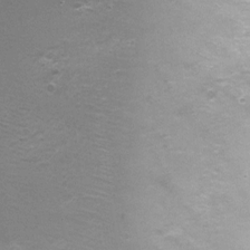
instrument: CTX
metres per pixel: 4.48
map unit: Nhu
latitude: 2.7246
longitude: -17.4615
